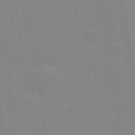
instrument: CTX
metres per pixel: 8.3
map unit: Hve
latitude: 26.1767
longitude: -92.6679
